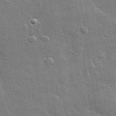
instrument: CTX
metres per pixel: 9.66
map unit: lHvf
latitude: 32.2334
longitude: -91.4237
